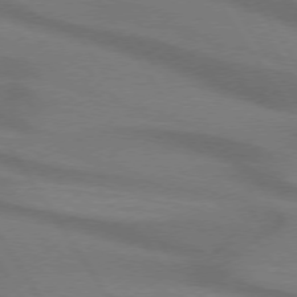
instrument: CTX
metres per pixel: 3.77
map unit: lApd
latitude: 73.9906
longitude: -62.7624
